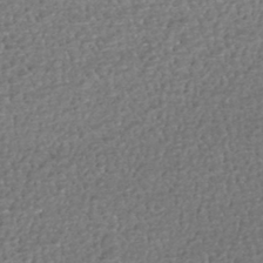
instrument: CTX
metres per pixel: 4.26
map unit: HNhu
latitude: -46.2928
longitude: 106.0472
